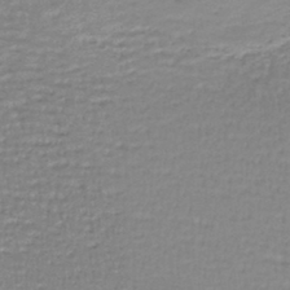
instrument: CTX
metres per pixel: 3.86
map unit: lHb
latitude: -44.1039
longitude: 58.7085
